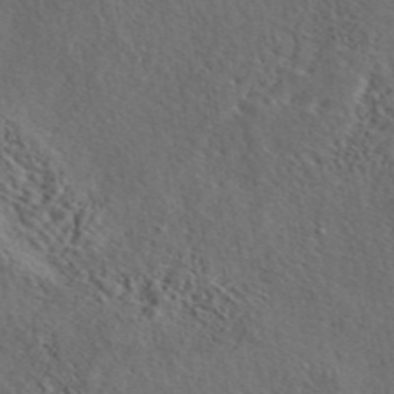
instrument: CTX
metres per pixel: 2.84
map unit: eAb
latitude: 43.8583
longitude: 115.1242
